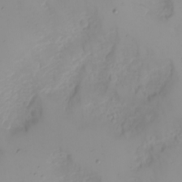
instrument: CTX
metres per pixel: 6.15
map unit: Nhu
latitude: -4.8219
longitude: -85.1403
